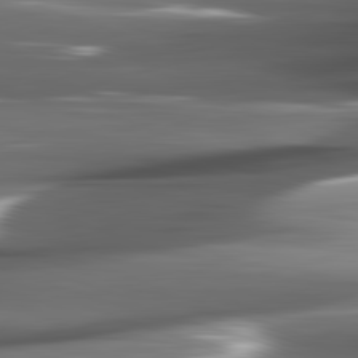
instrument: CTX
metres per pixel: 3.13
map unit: lApd
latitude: 82.1577
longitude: -140.4223
